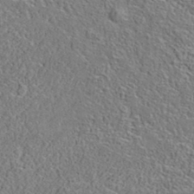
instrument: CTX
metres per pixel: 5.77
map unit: eAb
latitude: 35.5371
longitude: 108.2739
